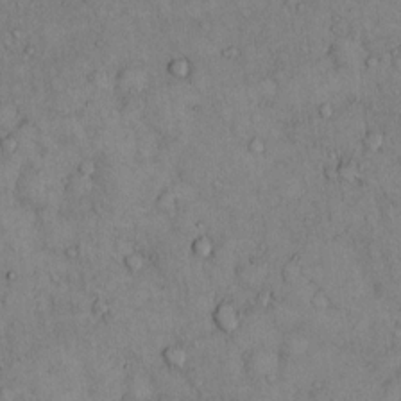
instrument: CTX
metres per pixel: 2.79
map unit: Hto
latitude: 11.3860
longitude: -59.9906
